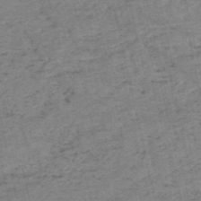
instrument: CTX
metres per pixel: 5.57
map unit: HNb
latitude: -54.3873
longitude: -42.5357
